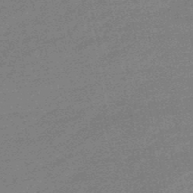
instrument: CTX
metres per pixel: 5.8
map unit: lHb
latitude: -48.5952
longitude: 82.2739
